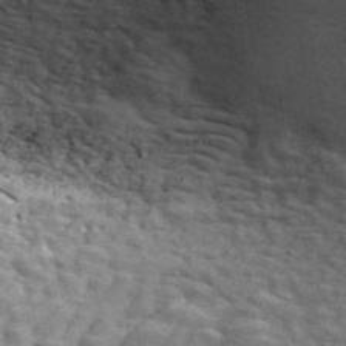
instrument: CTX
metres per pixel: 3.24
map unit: ANa
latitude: 49.6694
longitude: -82.0633
